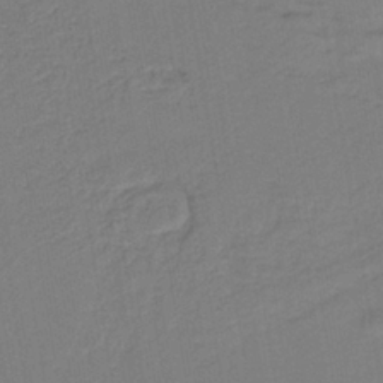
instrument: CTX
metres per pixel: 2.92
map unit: lHb
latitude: -38.1417
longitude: 56.4062
